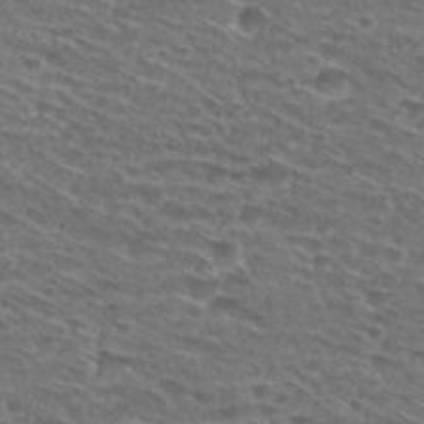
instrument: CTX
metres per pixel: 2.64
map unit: Hto
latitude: 29.4237
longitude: -46.6680
